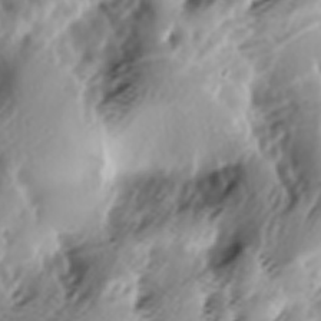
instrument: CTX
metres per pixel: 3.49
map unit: lAa
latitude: -6.4818
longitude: -124.1011
